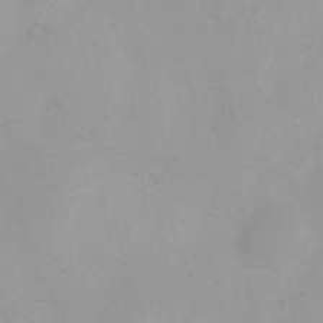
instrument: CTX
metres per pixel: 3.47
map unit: Ht
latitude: 3.7449
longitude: -23.1214
